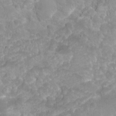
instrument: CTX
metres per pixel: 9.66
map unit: Nhu
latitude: 6.1389
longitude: -18.4601
